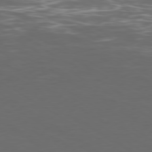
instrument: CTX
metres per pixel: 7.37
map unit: Ap
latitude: -79.7477
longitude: -71.9150
